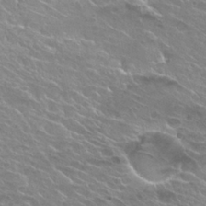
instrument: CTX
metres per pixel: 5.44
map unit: Hto
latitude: 25.4993
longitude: -37.7450
